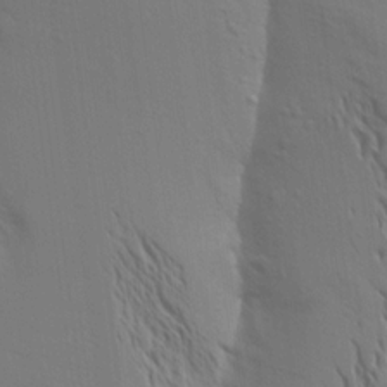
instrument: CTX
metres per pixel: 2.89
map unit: Aa
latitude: 16.3278
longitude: -147.7450
